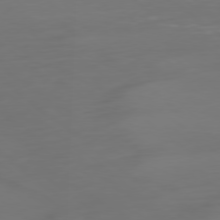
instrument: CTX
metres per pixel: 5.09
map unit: Ap
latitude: -79.3887
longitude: -61.0836
